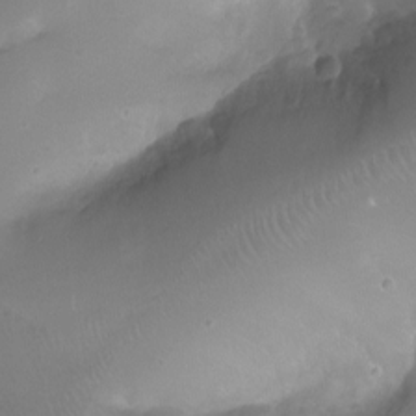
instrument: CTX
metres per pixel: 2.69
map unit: Ht
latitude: -11.7478
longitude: -44.0444
